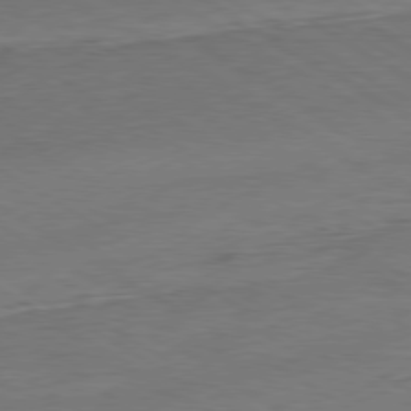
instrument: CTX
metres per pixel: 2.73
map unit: Ap
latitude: -80.0472
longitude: -52.2145
